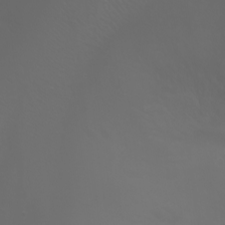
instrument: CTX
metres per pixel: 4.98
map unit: Nhu
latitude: -7.6344
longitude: -73.7639
